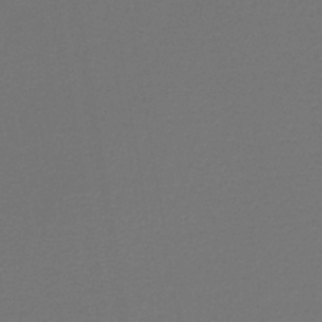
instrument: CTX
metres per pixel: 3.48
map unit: lHb
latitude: -38.5574
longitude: 55.4266
